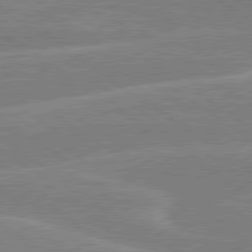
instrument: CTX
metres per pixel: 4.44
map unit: lApd
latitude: 79.6883
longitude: -130.1011
